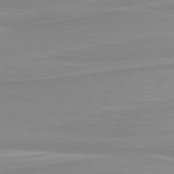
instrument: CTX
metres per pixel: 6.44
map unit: lApd
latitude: 80.4412
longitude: 171.9556
